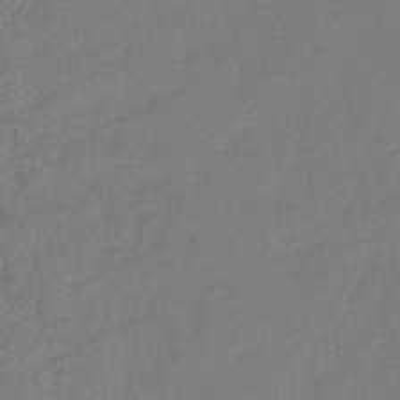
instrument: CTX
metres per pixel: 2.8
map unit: eHb
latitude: -42.4440
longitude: 82.6329
